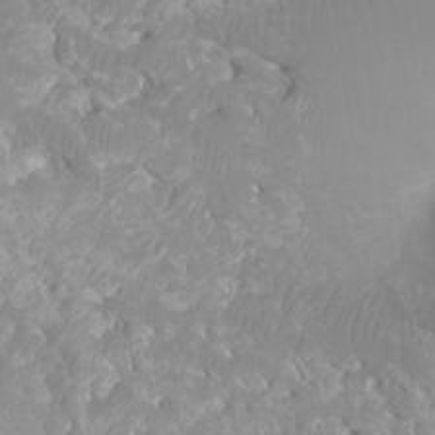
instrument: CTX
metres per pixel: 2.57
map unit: Ht
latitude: -4.0094
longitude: -26.8380
